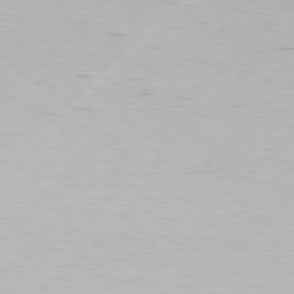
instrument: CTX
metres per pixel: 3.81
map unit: Hpe
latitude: 77.3103
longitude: -131.8962
